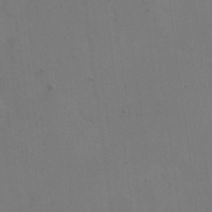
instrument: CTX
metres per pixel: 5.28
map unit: eHh
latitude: 19.9717
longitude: -66.3656
